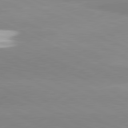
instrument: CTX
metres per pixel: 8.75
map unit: lApd
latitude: 81.3293
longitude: -151.4804
